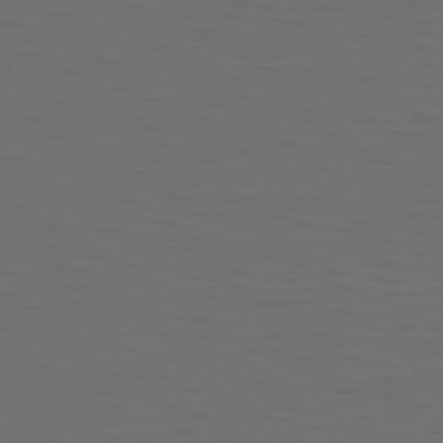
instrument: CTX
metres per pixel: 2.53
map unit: Hpe
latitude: 74.8758
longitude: -125.5371
